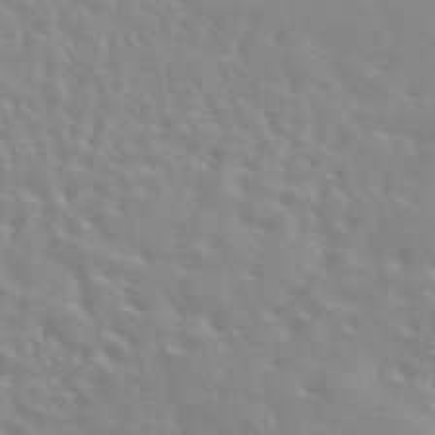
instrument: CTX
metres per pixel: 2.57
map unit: eAb
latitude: 44.0822
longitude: 113.0487
